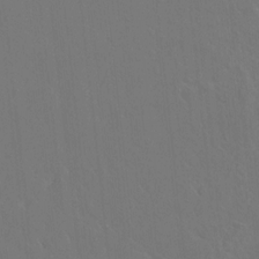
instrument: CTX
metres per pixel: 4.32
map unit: HNhu
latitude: 6.7246
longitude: 4.0472
